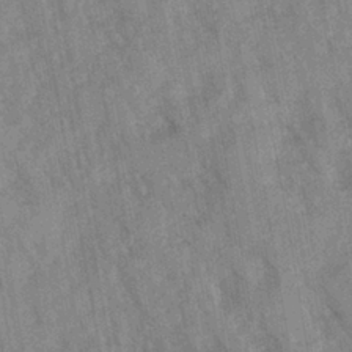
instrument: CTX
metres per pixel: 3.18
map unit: Ave
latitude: 0.1011
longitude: -110.6113
